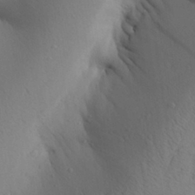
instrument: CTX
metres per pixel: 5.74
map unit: Aa
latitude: 27.0836
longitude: -148.3656
